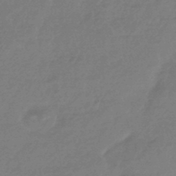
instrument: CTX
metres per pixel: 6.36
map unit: HNhu
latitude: -46.0472
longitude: 93.6911
